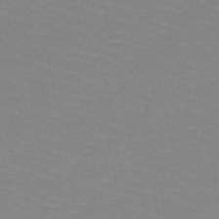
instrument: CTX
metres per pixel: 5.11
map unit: HNb
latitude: -49.2376
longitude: -49.0458
